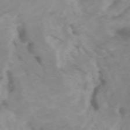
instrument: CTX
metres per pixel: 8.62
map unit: Htu
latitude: -5.4076
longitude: 137.1809
